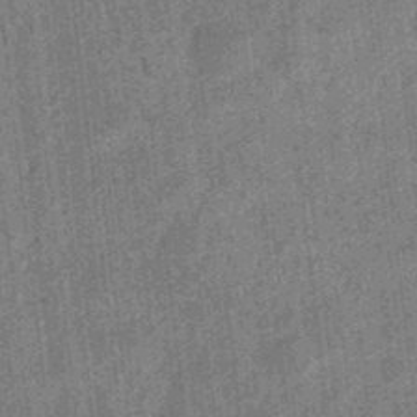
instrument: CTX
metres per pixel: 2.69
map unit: eHb
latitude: -35.6533
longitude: 79.1242
